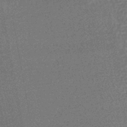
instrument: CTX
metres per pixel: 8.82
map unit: HNhu
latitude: -46.1228
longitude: 99.8044
